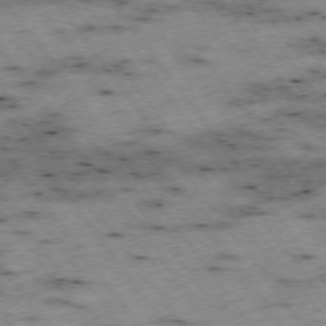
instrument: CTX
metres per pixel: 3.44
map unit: Hpe
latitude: -74.7275
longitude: 4.2550
